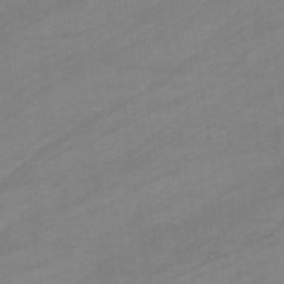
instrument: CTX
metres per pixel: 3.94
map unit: eHb
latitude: -36.9352
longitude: 78.2550
